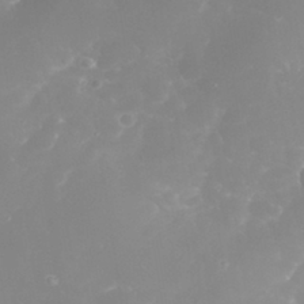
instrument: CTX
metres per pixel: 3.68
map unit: eHh
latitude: 31.9151
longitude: -63.0459
